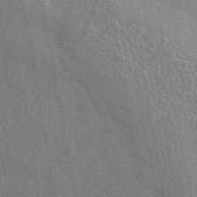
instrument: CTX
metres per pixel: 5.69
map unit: eAb
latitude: 43.4615
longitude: 113.7856
